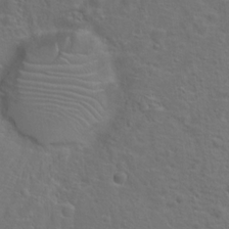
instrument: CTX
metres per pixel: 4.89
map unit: Hto
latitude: 18.0822
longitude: -41.9150
